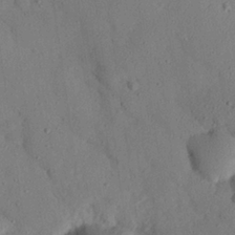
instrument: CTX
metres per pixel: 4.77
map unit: eHh
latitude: 26.0444
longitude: -79.5560
